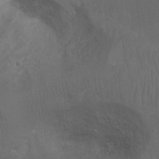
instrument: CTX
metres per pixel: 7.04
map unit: Ht
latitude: 2.0633
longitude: -28.8002
